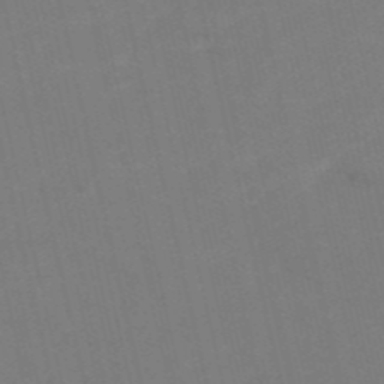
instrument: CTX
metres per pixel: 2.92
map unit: HNb
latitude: -53.7855
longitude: -47.8017
